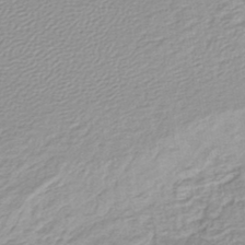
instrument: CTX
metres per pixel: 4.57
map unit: lHb
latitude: -44.1417
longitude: 61.3321
